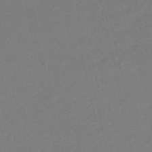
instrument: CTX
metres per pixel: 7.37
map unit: HNb
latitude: -52.9352
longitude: -48.7813
